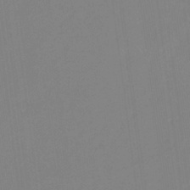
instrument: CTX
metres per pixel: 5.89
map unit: eHb
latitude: -36.9730
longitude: 74.9353
